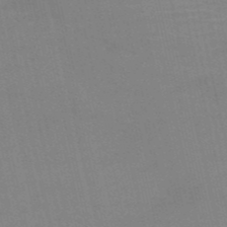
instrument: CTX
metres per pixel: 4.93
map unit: HNb
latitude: -52.7274
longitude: -47.9528
